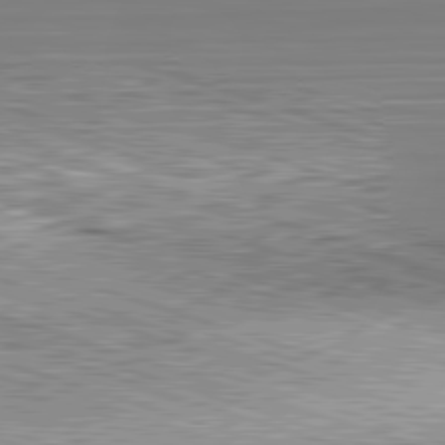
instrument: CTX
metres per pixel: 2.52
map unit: Hpe
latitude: -82.7274
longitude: 10.2740
